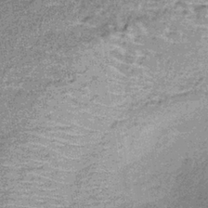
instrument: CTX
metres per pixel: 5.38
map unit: lHb
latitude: -37.3509
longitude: 65.8234
